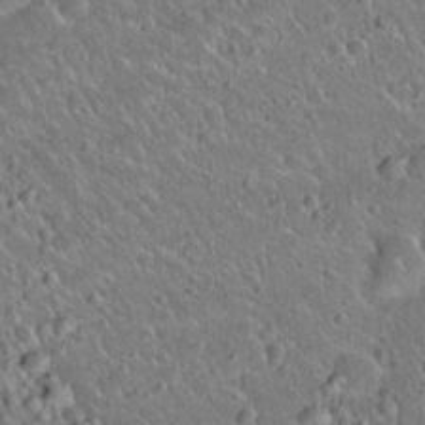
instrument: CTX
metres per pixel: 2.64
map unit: Hto
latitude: 20.6113
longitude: -50.3278
